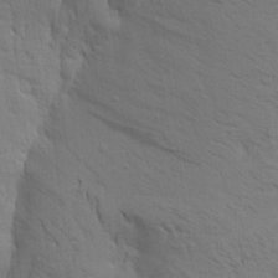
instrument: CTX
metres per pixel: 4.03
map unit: Aa
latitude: 15.5372
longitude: -147.2348
